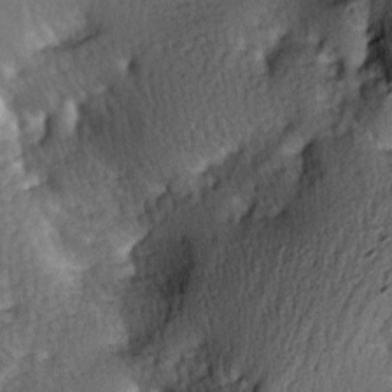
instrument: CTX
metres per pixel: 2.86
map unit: lAa
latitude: -7.2754
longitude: -124.4412
